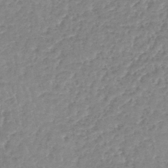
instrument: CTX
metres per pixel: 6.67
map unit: lHb
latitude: -40.3684
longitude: 68.5195
